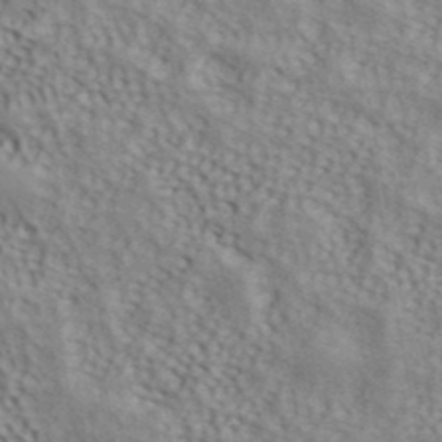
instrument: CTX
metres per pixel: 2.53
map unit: ANa
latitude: 41.8205
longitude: 50.8030
